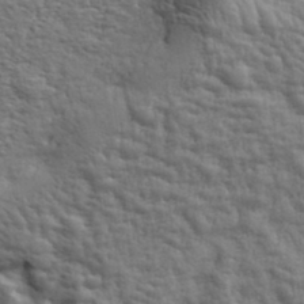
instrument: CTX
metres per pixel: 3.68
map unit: eHh
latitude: 36.6491
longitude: -81.8205
